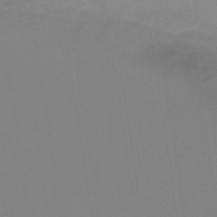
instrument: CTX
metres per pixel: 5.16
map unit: lHb
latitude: -48.4818
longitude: 67.4643
